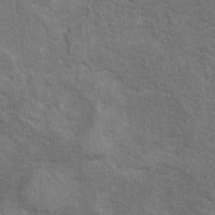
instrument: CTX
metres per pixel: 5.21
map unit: Ht
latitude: 11.2726
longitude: -39.7261
